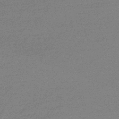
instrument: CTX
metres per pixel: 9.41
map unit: lHb
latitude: -44.6519
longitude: 66.7085
